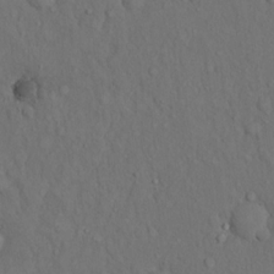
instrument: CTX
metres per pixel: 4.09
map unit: Hto
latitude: 14.9892
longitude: -61.9150
